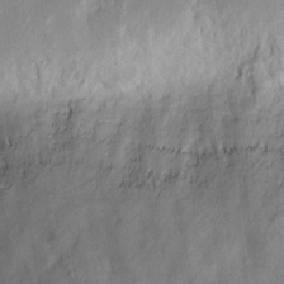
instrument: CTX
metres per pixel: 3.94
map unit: eHh
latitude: 11.4238
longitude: -71.5749
